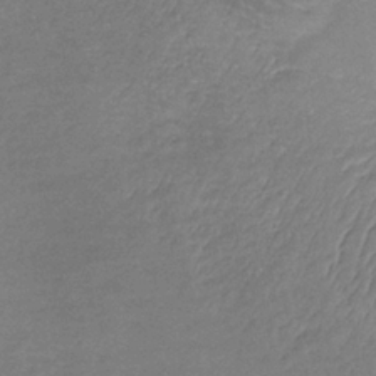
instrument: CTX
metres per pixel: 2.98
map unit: lHb
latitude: -34.7652
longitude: 69.4454
